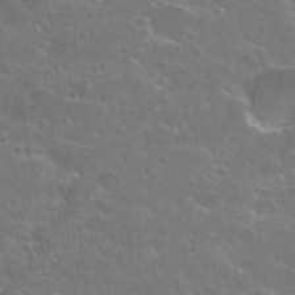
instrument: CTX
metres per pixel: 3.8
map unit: Nhu
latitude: 28.8002
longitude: -60.4034
